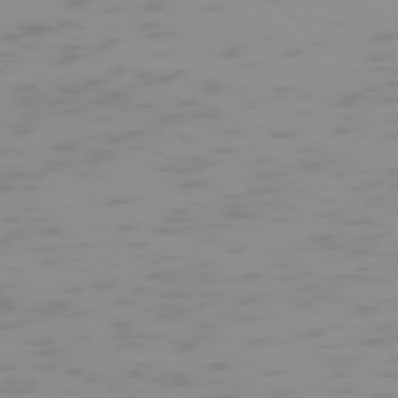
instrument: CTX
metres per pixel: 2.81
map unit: Ap
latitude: -76.9164
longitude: -68.0255
